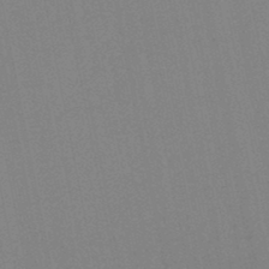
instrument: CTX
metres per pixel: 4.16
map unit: HNb
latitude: -45.1998
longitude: 55.8045
